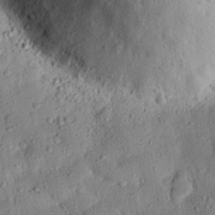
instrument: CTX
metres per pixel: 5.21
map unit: eHh
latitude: 26.0633
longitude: -78.9514
